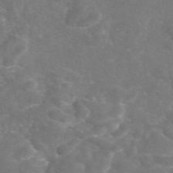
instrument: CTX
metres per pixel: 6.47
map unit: eAb
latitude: 46.7436
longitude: 117.3887
